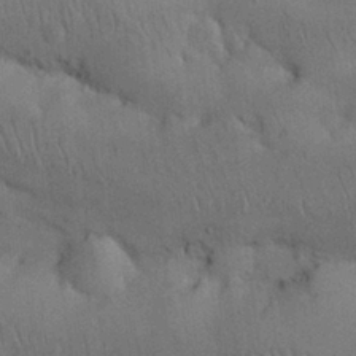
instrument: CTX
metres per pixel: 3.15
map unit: Nhu
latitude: 26.1956
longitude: -71.3670
